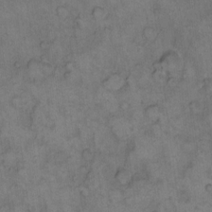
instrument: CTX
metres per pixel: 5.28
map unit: eHh
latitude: 12.4034
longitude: -63.9906
